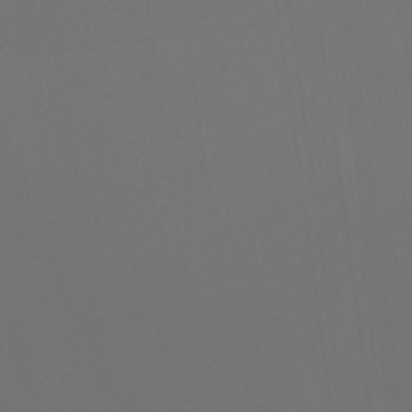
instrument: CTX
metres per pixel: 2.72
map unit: lHb
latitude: -46.8408
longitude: 70.9920
